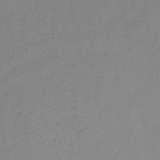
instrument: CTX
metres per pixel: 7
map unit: lHb
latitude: -35.5399
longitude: 71.4455
